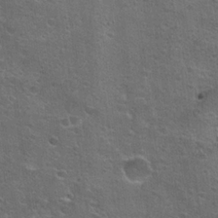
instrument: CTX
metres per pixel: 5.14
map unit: Hto
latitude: 22.2145
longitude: -45.3292
